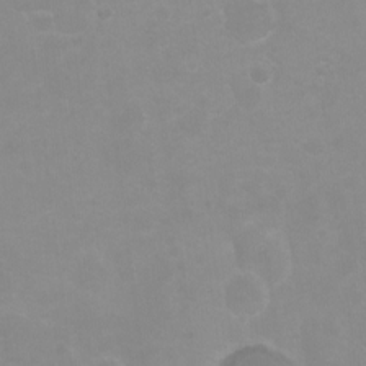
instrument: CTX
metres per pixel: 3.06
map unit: Hto
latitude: -7.1998
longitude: -38.7435
